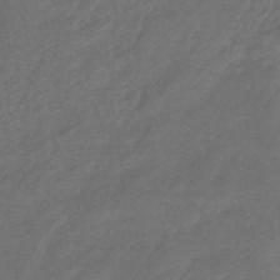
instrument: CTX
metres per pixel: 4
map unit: HNhu
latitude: -46.6518
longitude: 91.5777
